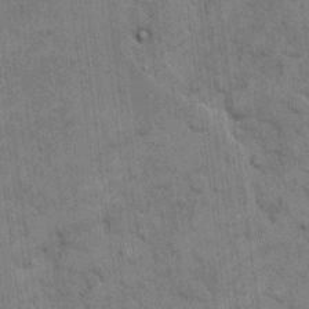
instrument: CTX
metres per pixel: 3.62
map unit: eHh
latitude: 12.2523
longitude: -65.5749
